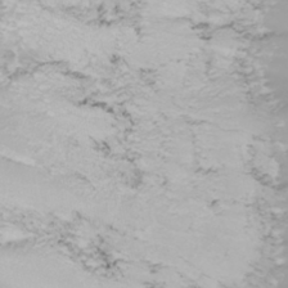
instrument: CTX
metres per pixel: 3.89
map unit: Nhu
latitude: -9.2943
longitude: -79.9717
